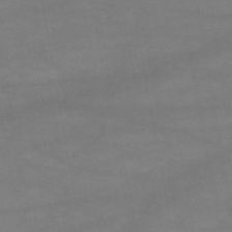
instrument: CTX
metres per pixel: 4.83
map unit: HNb
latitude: -52.3873
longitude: -39.5749
